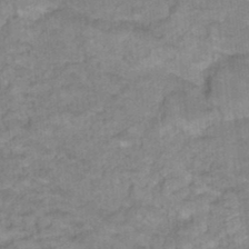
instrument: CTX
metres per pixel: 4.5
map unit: Hto
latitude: 17.6694
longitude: -34.9135
